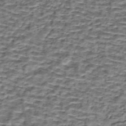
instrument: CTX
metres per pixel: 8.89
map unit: eHh
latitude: -42.6896
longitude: 116.7652
